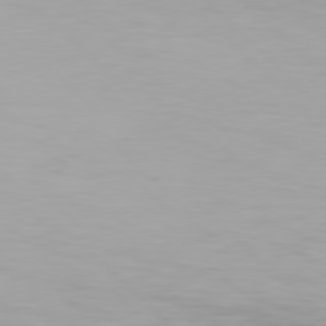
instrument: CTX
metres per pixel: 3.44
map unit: Hpe
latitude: 77.6882
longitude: -133.9906
